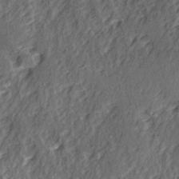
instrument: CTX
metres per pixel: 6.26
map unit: Ave
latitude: 15.4049
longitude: -104.2523
